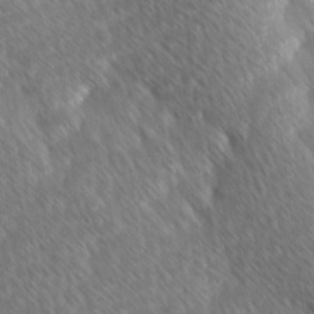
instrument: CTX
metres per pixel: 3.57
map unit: Ave
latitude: 8.5546
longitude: -106.4223
